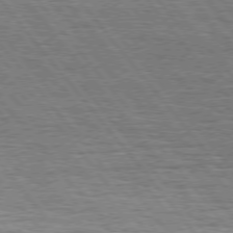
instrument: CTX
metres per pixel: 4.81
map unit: Hpe
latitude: 75.0647
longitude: -139.0458
